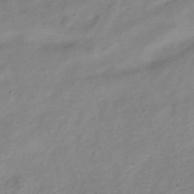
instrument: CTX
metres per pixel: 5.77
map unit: Hve
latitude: -33.7856
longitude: 89.1809
